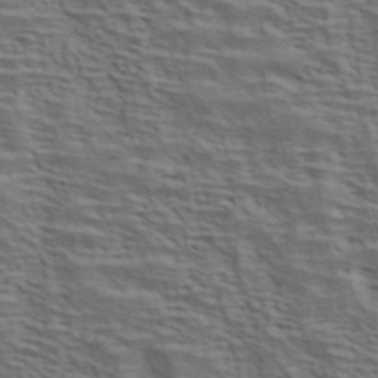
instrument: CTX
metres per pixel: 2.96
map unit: ANa
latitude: 44.8002
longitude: 38.3873
